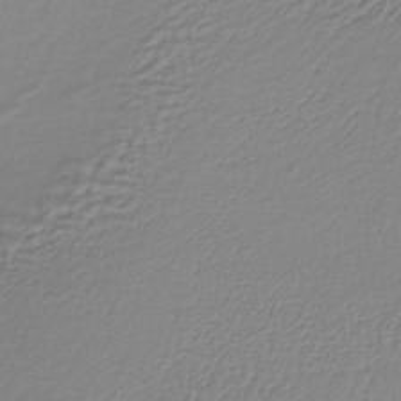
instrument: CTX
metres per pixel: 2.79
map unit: lHb
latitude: -37.0864
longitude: 61.7667
